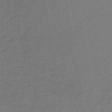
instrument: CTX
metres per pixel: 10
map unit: HNb
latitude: -43.8233
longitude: 49.4077
